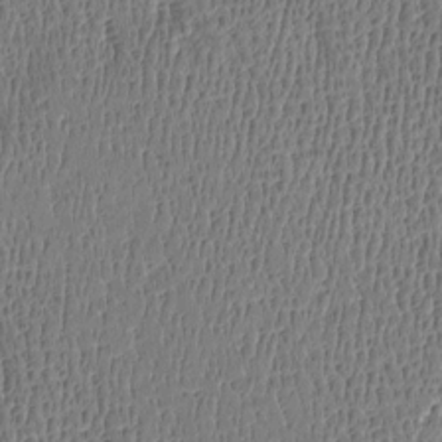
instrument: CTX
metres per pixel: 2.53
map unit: Htu
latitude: -4.8030
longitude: 175.7099
